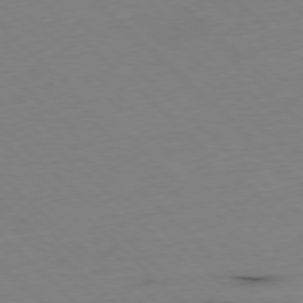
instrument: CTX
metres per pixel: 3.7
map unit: Hpe
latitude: -78.0472
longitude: 13.2187
